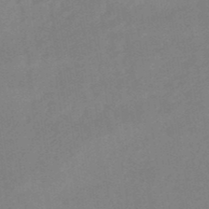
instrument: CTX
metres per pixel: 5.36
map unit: lHb
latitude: -49.7289
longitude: 81.5210
